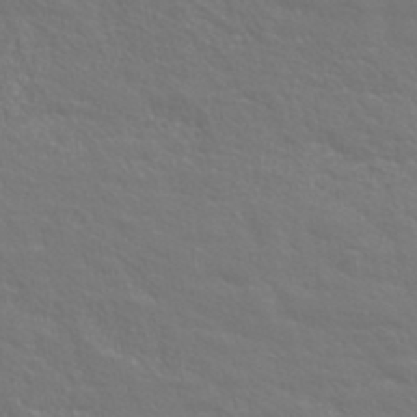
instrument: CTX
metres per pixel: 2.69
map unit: eHh
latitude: 43.0270
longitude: -90.8002
